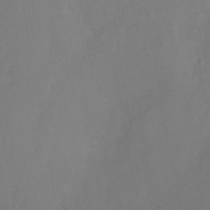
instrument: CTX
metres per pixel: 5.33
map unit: Nhu
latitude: -17.4077
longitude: -47.6316
